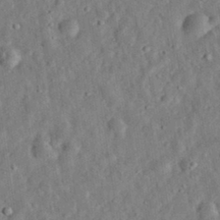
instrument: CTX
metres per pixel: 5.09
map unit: eHh
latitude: 32.9892
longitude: -75.4426
